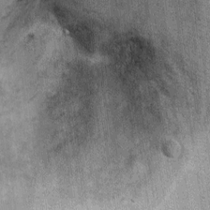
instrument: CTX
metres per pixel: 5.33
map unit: Ht
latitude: 8.6679
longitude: -36.9513
